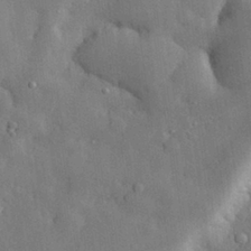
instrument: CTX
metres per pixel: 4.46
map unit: eHh
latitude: 28.9891
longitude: -78.8191
